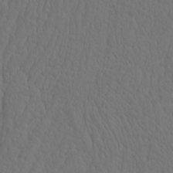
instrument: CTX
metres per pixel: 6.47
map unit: eHh
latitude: -2.5006
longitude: 15.1809
